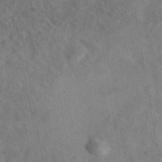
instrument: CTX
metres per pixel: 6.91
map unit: eAb
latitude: 42.3845
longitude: 107.6155
